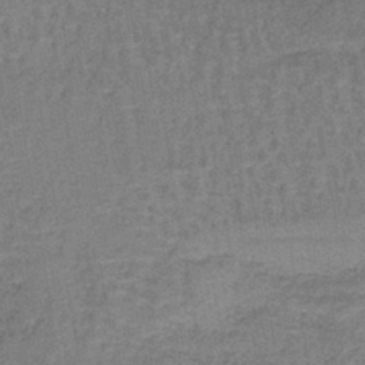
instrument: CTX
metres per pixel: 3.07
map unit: lHb
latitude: -41.1431
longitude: 57.5966
